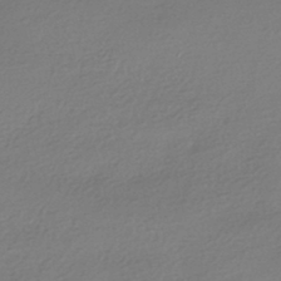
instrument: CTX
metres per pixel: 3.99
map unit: HNhu
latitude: -41.8611
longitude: 94.5573
